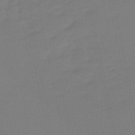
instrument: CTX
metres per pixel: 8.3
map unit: eHb
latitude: -49.8045
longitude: 77.3321
